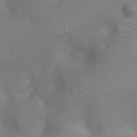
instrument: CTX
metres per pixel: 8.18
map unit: Ht
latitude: -16.7086
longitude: -40.3845
